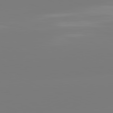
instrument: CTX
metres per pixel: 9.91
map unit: lApd
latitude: 81.7639
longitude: -159.6127
